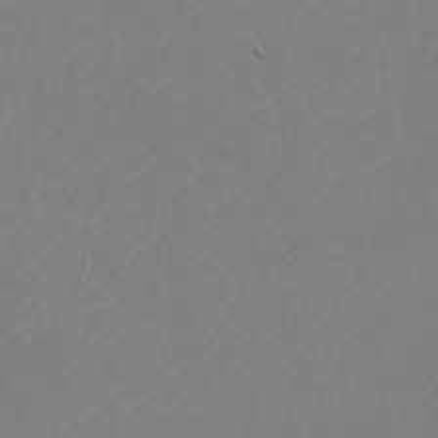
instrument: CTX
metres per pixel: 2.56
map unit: eHh
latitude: -2.5573
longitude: -74.7435
